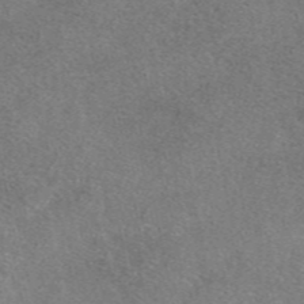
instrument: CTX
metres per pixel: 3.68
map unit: eAb
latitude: 47.7828
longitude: 107.9367
